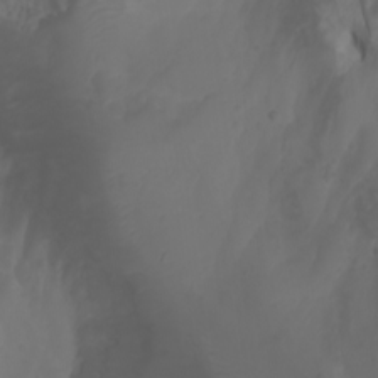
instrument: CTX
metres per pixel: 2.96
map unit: Htu
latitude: -1.3510
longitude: -76.8569
